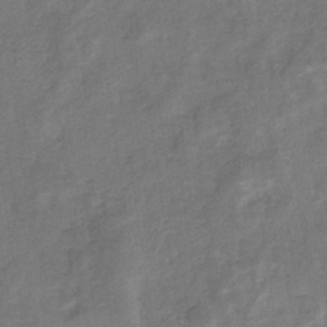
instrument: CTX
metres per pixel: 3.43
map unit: eHb
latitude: -34.5574
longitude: 75.4833
